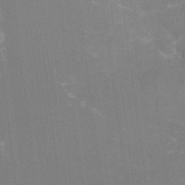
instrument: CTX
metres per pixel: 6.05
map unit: Nhu
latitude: -22.6519
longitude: -56.2711
